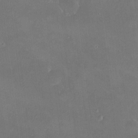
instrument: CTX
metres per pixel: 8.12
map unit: HNhu
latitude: 7.4804
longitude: 7.9367
